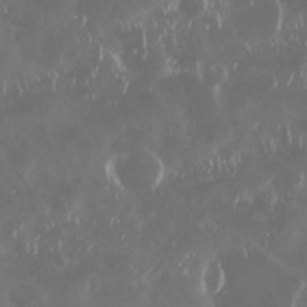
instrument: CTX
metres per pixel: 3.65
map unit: Nhu
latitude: 29.4237
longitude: -58.6113
